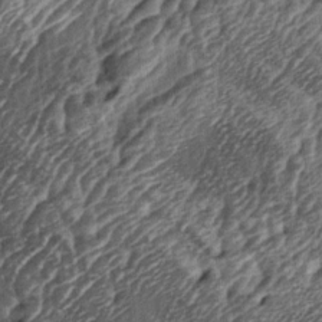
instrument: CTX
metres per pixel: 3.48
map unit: lAa
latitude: -5.1242
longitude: -124.0255
